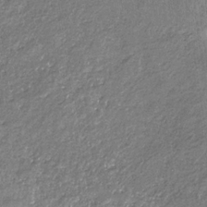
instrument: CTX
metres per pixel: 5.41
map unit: eHb
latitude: -30.5951
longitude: 68.9541
